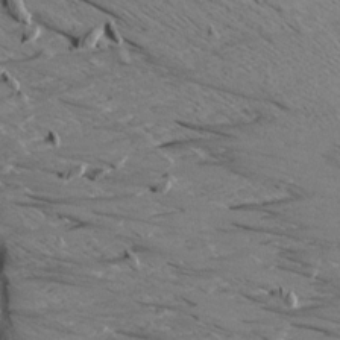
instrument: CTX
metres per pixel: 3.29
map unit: Aa
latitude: 8.8002
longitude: -140.2333
